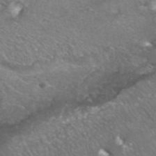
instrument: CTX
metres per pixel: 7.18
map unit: ANa
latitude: 42.1200
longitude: 25.9367
